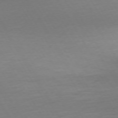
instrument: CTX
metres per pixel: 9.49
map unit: Ap
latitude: -74.6708
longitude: -68.6113
